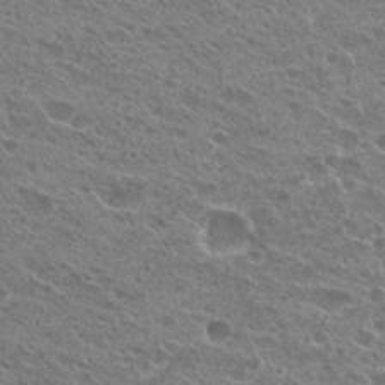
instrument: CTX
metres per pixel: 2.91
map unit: Hto
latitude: 23.8772
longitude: -41.8772
